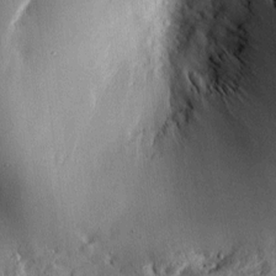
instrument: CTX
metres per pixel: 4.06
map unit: Htu
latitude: -4.4251
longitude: 157.2187
